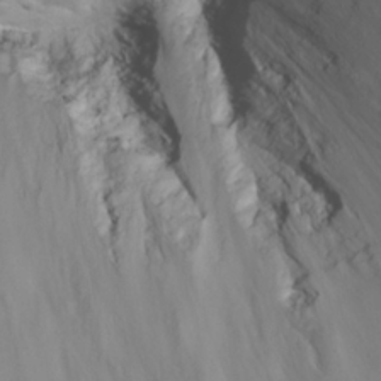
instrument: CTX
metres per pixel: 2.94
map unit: eHh
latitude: 24.8569
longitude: -63.6505
